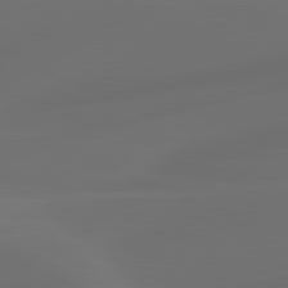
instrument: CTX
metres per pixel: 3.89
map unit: lApd
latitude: 80.7246
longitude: -83.4615
